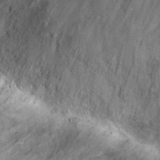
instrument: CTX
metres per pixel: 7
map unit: Hto
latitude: 17.1025
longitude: -59.7072
